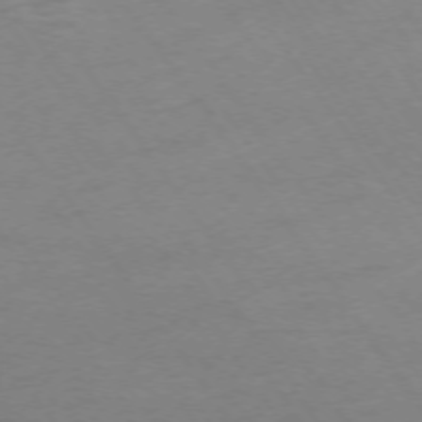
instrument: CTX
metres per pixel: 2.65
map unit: Ap
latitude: -74.6708
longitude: -80.0444
